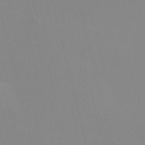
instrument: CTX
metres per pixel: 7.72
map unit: Nve
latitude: -57.7100
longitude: 59.8611
